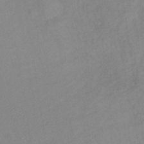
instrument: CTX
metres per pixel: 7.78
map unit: lHb
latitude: -37.1620
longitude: 72.4440
